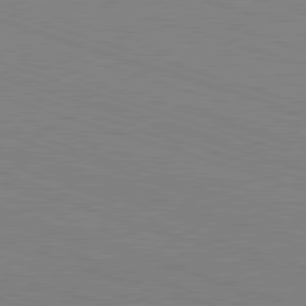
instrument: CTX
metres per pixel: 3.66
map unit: Hpe
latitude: -82.8975
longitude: 6.4251
